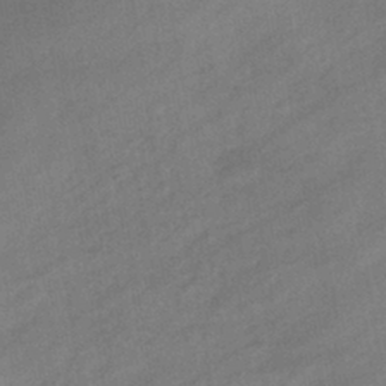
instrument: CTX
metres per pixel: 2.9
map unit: eHb
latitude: -40.4062
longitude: 83.7100
